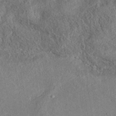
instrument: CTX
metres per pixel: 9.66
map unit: eAb
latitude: 37.0459
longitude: 112.0850
